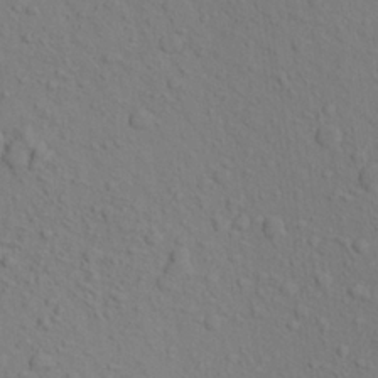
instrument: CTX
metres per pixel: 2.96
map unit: Aa
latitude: 23.1403
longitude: -146.5168
